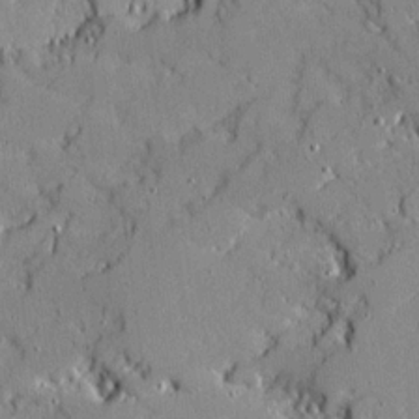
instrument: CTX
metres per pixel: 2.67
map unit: Ave
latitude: 18.8380
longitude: -127.9528
